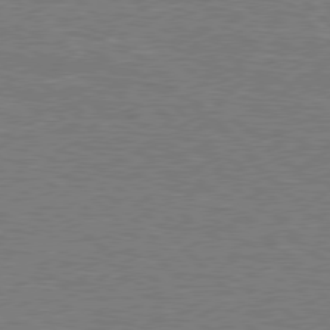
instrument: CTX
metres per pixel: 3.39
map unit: Hpe
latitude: 77.7260
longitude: -151.2915
